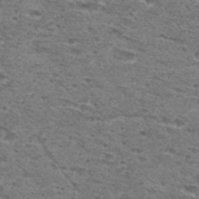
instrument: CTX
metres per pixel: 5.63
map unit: Hto
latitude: 30.4790
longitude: -48.0633
